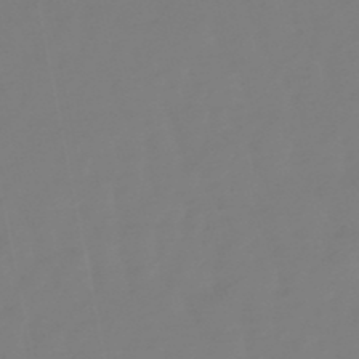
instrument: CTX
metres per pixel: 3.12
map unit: lHb
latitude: -49.5022
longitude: 79.8422
